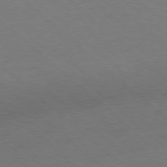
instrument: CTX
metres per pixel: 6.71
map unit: Ap
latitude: -77.9367
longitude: -98.4601
